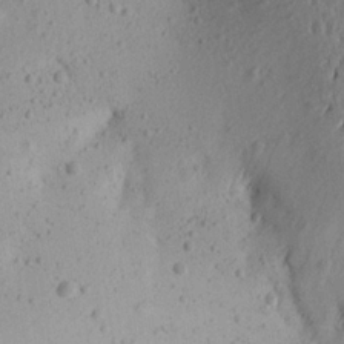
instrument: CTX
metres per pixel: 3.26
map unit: Aa
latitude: 19.1970
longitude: -144.5546
